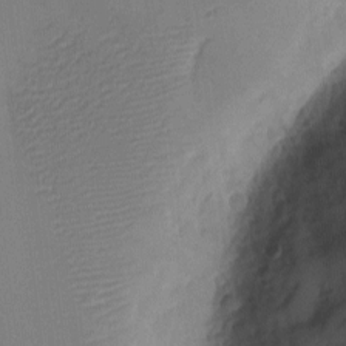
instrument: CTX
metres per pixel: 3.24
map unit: eHh
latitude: -4.5762
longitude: -79.5182
